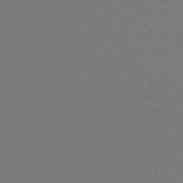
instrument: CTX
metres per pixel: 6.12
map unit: lHb
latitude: -43.8800
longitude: 76.0283
